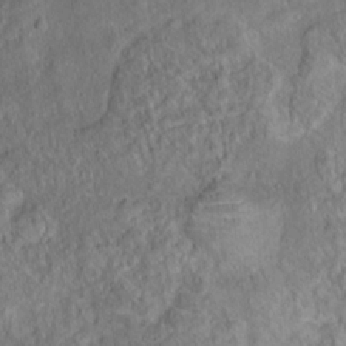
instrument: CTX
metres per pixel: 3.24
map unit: Ht
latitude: 14.2712
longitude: -39.5560
